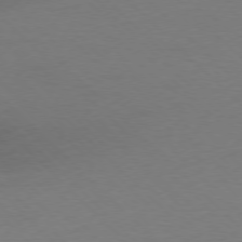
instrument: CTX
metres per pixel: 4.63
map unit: Ap
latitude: -77.7289
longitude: -71.1214
